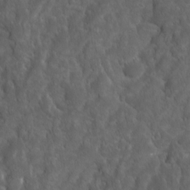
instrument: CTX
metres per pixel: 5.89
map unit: Ave
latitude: 15.9717
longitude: -132.6302
